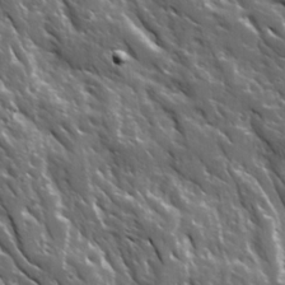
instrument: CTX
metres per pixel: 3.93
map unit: Ave
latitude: 15.8584
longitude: -131.5938
